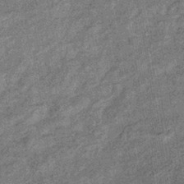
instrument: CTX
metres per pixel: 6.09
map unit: eHb
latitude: -38.5763
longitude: 79.4265
